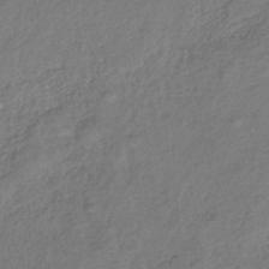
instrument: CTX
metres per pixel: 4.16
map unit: lHb
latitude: -38.4629
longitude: 68.8408
